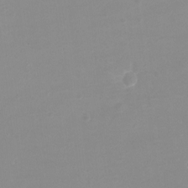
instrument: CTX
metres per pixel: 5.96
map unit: eHh
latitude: -4.1228
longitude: -76.0444
